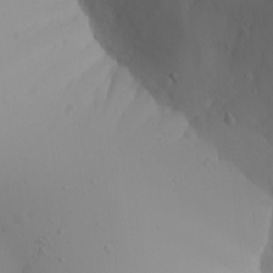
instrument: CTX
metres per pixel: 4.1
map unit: Aa
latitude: 24.7246
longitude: -127.5371
